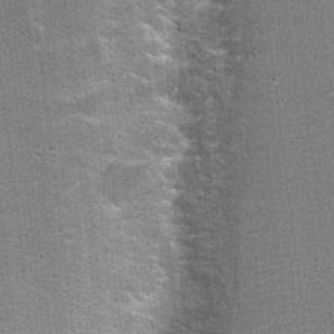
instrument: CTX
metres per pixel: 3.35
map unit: Nhu
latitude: 2.4223
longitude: -17.6693
